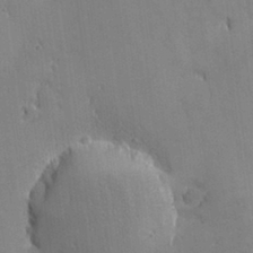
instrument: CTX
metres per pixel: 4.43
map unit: eHh
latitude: -2.5006
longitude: -81.4804
